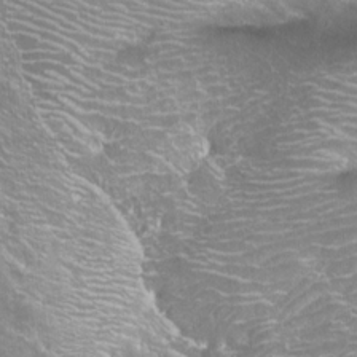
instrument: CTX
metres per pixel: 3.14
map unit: Aa
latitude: -8.8408
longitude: -71.7827
